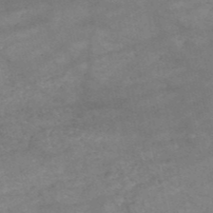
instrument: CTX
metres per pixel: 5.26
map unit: HNb
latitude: -53.4265
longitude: -41.7071
